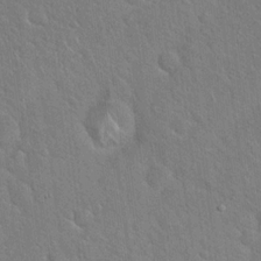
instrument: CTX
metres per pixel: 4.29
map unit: Hto
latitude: 18.6301
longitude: -51.4048
